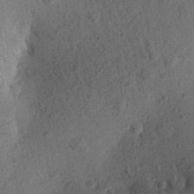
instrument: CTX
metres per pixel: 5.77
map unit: Aa
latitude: 26.8758
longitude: -143.9906
